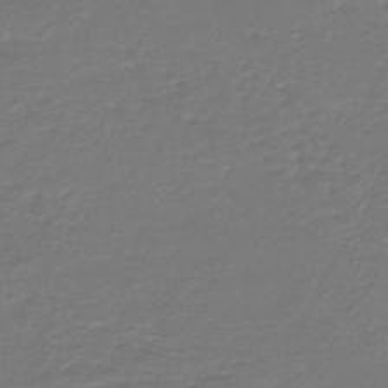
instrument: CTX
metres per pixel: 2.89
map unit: HNb
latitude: -47.3698
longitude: 53.0108
